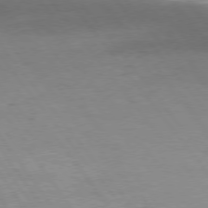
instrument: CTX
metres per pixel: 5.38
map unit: Hpe
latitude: 75.3293
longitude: -144.4601
